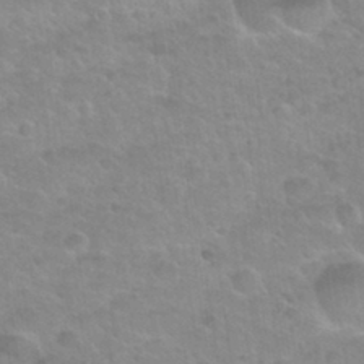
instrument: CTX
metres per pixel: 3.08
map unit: Nhu
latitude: 32.0633
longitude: -51.9906
